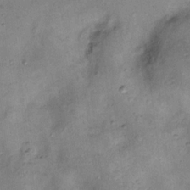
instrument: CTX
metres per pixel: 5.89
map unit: Nhu
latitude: 11.7639
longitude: -28.7435
